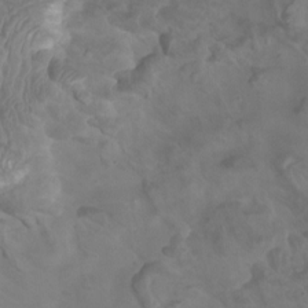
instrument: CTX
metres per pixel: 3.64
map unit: Htu
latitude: 3.2537
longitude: -20.4034
